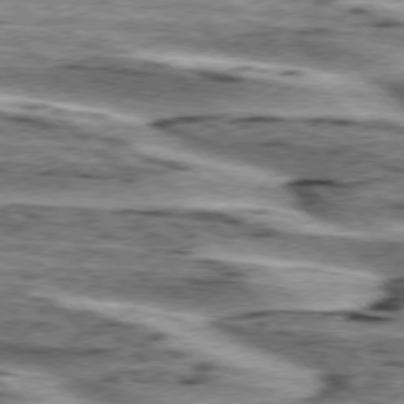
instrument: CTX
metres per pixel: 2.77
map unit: lApd
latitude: 76.0444
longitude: -79.5182
